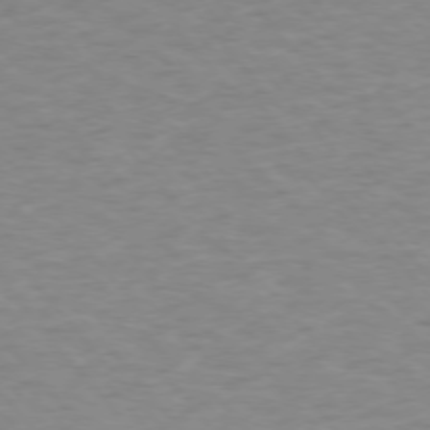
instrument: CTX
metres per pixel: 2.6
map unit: Ap
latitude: -76.3117
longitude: -84.2145
